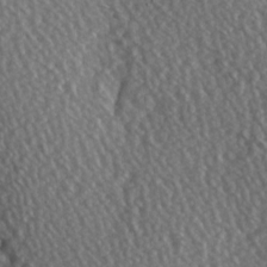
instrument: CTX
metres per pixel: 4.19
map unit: Hve
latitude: 3.1403
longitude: -123.5371
